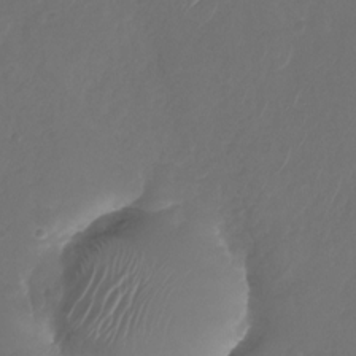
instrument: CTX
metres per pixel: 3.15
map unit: Nhu
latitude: -28.2173
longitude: -66.1766
